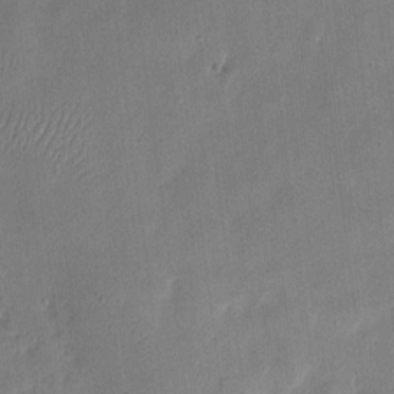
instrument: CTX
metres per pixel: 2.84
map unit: eHh
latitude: 7.7639
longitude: -71.9150
